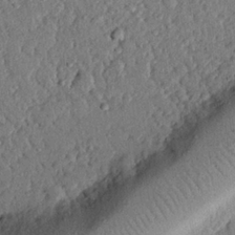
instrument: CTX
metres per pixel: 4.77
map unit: eHh
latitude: 24.9324
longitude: -78.6491
